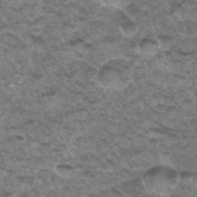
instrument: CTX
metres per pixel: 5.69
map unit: Hto
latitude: 33.5749
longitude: -48.2711
